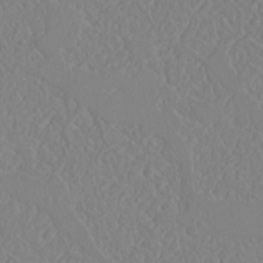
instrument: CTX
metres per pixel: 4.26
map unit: Nhu
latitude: 23.3859
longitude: -64.5546
